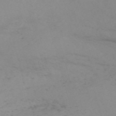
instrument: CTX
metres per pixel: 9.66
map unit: Nve
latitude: -59.4643
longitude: 56.1606
